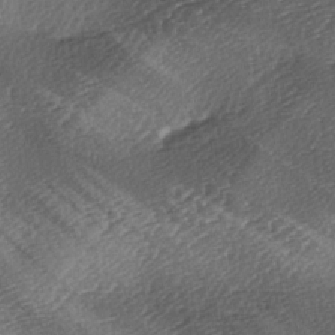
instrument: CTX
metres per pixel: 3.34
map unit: lAa
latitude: -3.1620
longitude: -127.1214
